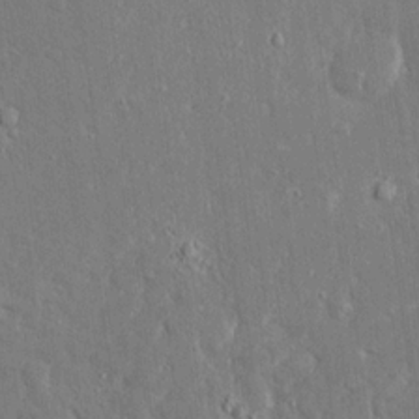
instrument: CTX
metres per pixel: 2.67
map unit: Ave
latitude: 17.4049
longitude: -140.7246
